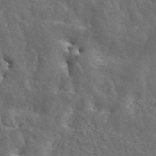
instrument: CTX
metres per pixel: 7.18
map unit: ANa
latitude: 45.8772
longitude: 29.0109
